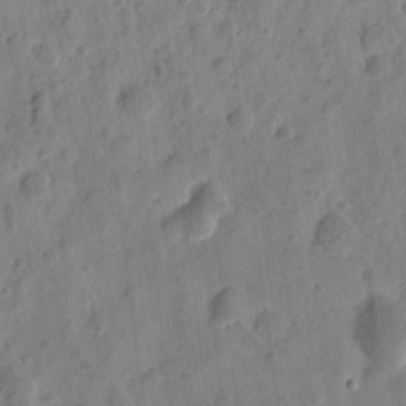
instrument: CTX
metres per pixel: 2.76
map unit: eHh
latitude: 8.8380
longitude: -74.3467
